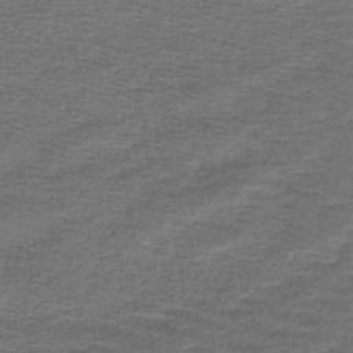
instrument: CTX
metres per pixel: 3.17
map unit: lHb
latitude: -45.0109
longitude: 57.2565
